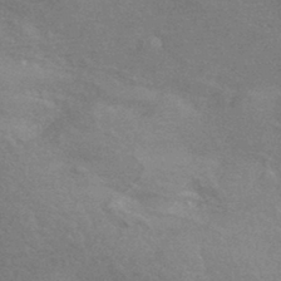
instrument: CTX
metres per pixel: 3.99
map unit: HNhu
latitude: -42.7274
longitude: 92.7085
